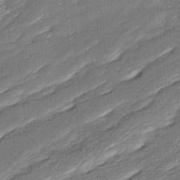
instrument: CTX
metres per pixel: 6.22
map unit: Ave
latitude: 16.3278
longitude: -137.0459
